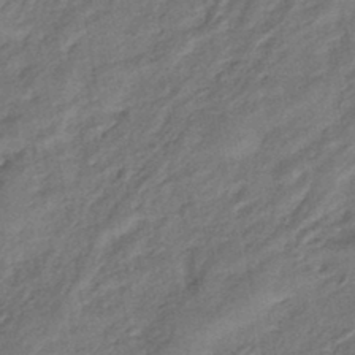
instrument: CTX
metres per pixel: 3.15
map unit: eHb
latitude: -43.2942
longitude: 84.3495
